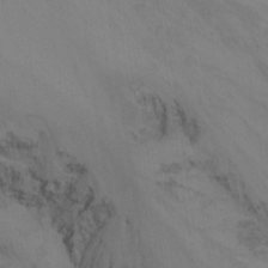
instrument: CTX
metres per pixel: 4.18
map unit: Nhu
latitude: -15.9367
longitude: -57.0269
